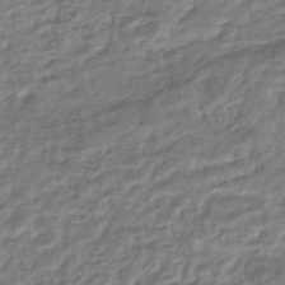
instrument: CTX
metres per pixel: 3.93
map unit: HNhu
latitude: -44.5007
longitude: 102.8597
